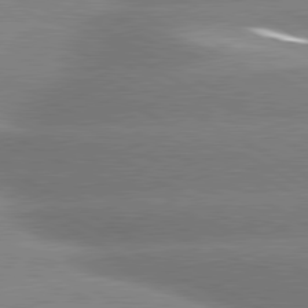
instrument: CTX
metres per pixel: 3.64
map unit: lApd
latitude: 80.4034
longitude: -155.5371
